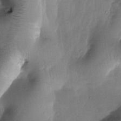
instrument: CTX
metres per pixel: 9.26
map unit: Htu
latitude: -0.3307
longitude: 171.9556
